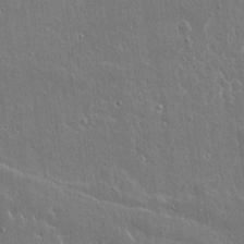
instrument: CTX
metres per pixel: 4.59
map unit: lAvf
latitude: 14.4601
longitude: -127.8583
